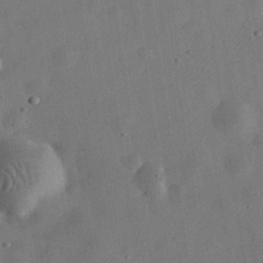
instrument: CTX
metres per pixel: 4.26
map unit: eHh
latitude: 32.5357
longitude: -75.8394
